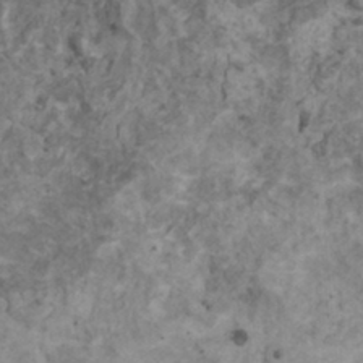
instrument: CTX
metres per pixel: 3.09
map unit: HNhu
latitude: 2.0822
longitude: 4.1605
